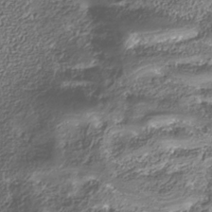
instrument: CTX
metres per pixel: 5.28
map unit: Nhe
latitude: -38.1039
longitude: -87.9150
